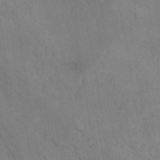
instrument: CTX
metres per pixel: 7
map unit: ANa
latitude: 41.1025
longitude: 51.9178
